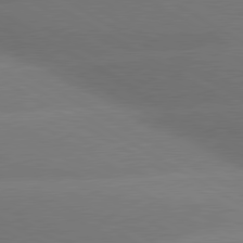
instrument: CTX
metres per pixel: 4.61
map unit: lApd
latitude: 80.3467
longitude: -149.7450
